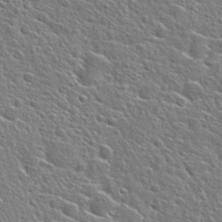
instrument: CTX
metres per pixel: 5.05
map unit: Hto
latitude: 25.0269
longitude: -44.7246
